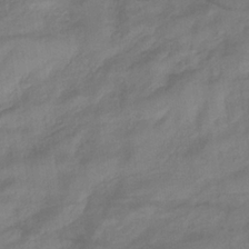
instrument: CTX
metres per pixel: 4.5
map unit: HNb
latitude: -33.4077
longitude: 64.4062
